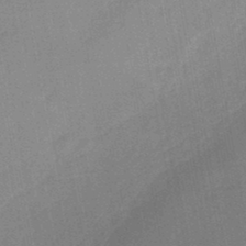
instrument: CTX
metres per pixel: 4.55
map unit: eHb
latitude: -44.3873
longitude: 86.0472
